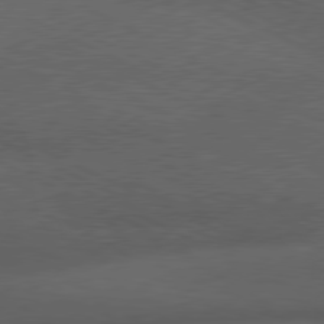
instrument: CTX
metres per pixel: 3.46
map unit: lApd
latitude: 79.7828
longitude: -128.7624
